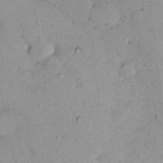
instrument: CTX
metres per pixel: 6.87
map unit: eHh
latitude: -0.0472
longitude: 16.8219
